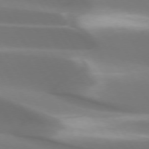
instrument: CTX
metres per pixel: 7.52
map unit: lApd
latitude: 73.7450
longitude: -50.2333
